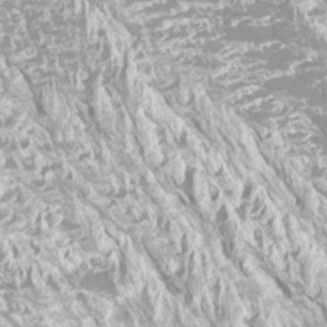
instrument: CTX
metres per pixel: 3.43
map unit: Htu
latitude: -12.7841
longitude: -47.5183
